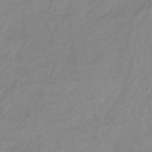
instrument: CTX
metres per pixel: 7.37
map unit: lHb
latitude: -36.5762
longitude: 73.5210
